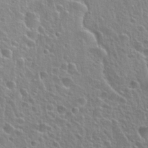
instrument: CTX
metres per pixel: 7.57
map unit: Hto
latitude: 26.1200
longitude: -50.4223
